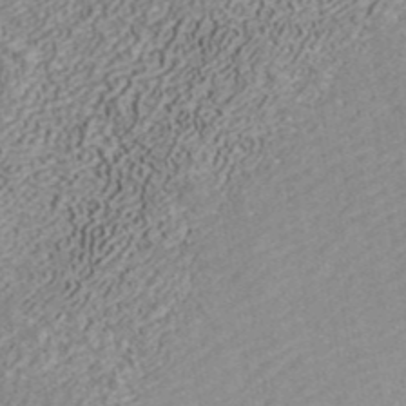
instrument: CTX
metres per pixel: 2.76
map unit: ANa
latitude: 42.3656
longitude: 33.0865
